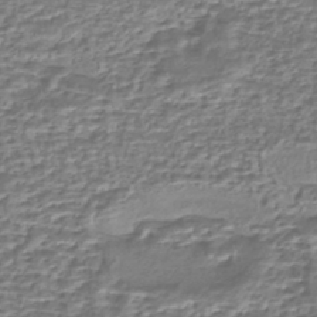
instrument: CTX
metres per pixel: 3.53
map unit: eHh
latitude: -43.7099
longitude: 121.3698
